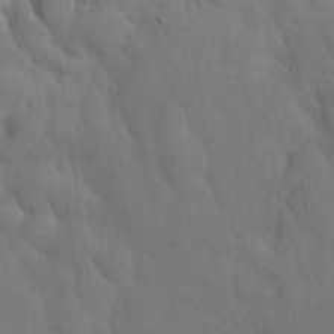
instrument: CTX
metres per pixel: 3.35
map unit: Nhu
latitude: 27.9528
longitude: -72.2901
